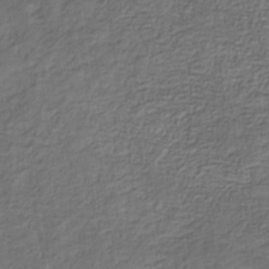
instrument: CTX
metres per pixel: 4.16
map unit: eHb
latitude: -32.1606
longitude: 72.9541
